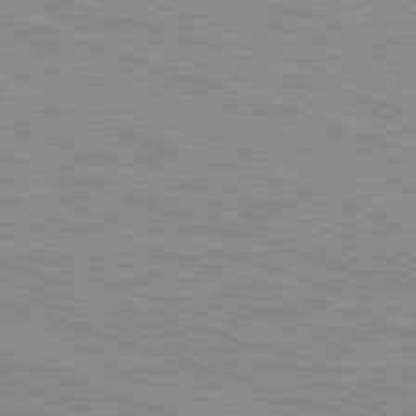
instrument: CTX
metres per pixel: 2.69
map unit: Hpe
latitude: -82.7841
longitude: 8.8975
